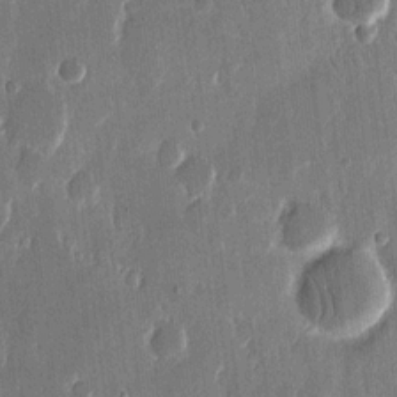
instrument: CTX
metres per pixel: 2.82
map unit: eHh
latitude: 13.7072
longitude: -70.5735
